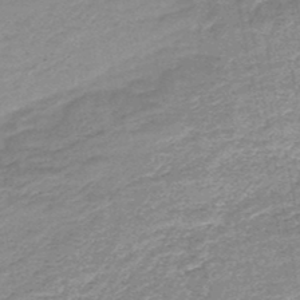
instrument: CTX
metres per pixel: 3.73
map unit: HNb
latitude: -48.3873
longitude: -39.3482
